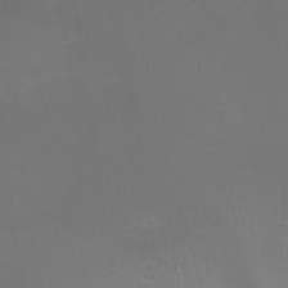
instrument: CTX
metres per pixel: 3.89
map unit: Ht
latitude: 1.1592
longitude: -21.6505
